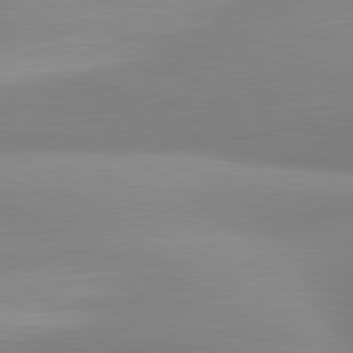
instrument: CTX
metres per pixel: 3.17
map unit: lApd
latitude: 81.0269
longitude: 131.0108
